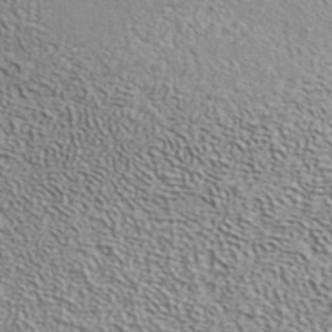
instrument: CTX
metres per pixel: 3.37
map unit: ANa
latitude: 39.4993
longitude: 24.9164
